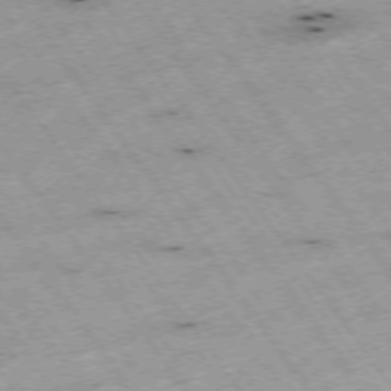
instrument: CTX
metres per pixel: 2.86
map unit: Hpe
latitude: -74.4818
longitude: 2.3117
